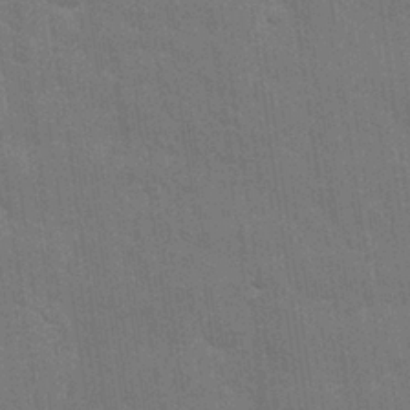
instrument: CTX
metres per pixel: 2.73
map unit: Nhu
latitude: 27.3104
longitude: -64.4601
